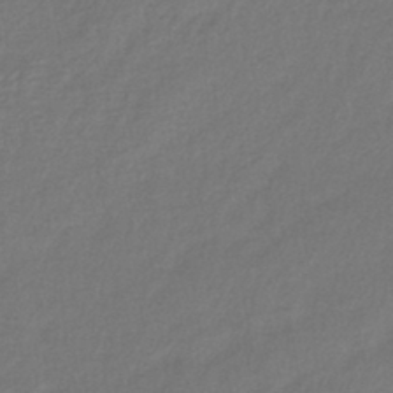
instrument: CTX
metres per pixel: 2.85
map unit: lHb
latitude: -41.0297
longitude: 70.7274
